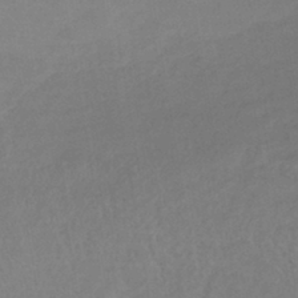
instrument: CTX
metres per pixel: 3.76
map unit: lHb
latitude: -40.2550
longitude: 72.8597
